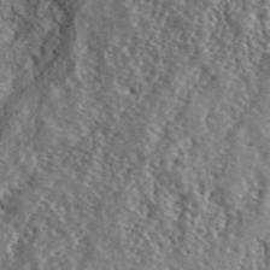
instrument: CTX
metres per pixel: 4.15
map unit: lHvf
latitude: 42.2145
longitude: -89.4427
